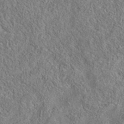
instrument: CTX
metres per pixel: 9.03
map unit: eAb
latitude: 35.9906
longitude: 113.2187
